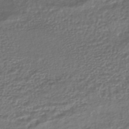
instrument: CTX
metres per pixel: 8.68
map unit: HNhu
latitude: -45.1620
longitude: 97.3888
